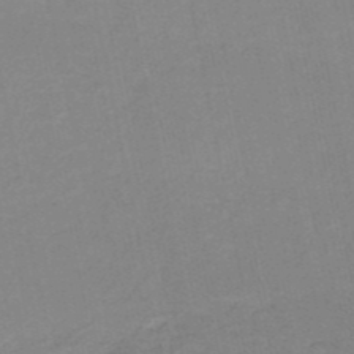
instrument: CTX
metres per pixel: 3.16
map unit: HNb
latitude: -51.5210
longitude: -50.8191
